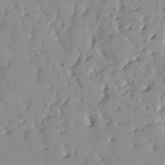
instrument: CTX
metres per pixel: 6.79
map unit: HNhu
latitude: 2.0822
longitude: 7.9556
